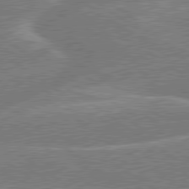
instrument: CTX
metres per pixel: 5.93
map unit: lApd
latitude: 79.7261
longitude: -145.1403
